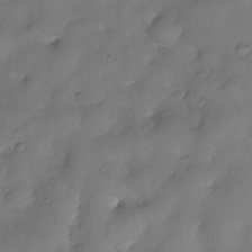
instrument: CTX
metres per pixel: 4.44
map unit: eHh
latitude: -23.5021
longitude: 15.2187
